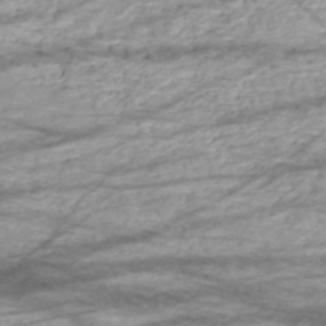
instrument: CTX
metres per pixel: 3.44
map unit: HNhu
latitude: -48.6141
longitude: 28.8597
